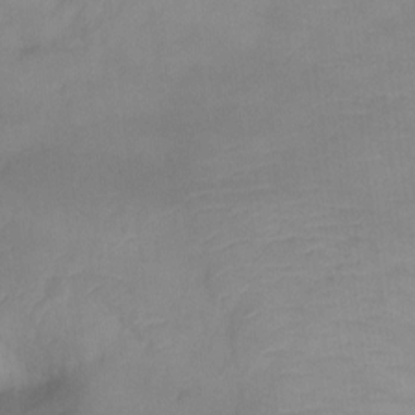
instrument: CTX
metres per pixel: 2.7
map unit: Ht
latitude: -8.7463
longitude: -34.4223
